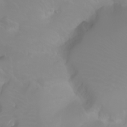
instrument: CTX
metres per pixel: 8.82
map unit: Ht
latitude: -2.2172
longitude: -61.4993
